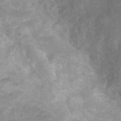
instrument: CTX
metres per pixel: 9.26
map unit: Nhu
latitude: 8.2712
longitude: -21.9528
